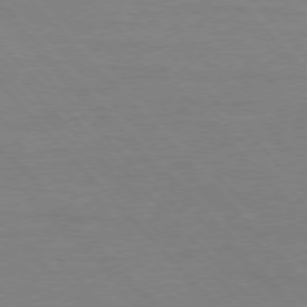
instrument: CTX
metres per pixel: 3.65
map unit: Ap
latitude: -77.7667
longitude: -95.8584
